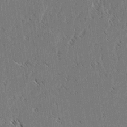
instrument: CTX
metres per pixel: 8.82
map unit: lAvf
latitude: 3.4048
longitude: -106.4601
